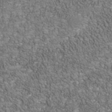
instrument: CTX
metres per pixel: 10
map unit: Nhu
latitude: -40.1983
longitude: -84.9703
